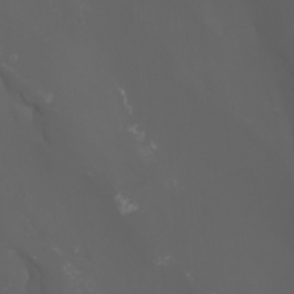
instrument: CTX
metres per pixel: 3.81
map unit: Nhu
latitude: -7.8989
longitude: -76.0633
